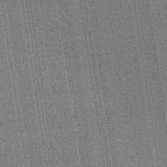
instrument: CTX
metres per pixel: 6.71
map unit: lHb
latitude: -34.8597
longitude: 63.2187
